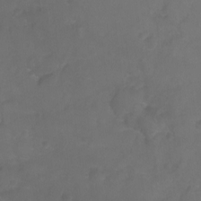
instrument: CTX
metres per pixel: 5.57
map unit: Ht
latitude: -9.5588
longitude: -35.5749
